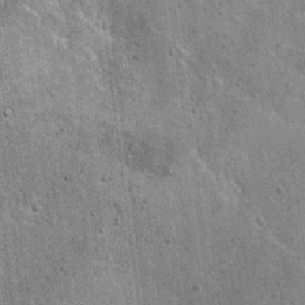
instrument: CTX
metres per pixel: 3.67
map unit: Hto
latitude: 11.9717
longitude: -36.3278
